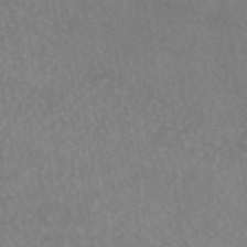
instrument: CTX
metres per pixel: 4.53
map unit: eAb
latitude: 45.3292
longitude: 122.0472
